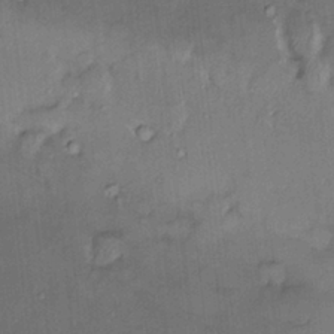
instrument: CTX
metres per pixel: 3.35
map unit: HNhu
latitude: 2.4601
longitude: 9.0486
